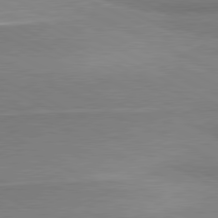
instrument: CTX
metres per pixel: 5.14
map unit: lApd
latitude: 80.7435
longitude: 166.4062
